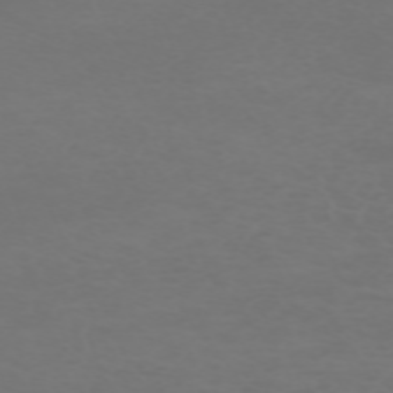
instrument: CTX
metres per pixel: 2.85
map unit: Nhu
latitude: -68.3495
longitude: 38.9164
